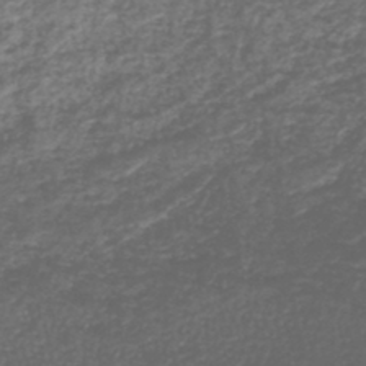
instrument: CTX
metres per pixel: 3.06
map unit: lHb
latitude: -42.9919
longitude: 72.3495
